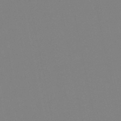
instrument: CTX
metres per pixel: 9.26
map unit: lHb
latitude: -49.7478
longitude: 80.9731
